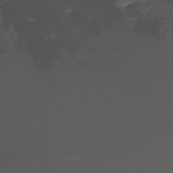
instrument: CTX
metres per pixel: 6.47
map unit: Ht
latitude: -15.4077
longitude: -45.7449
